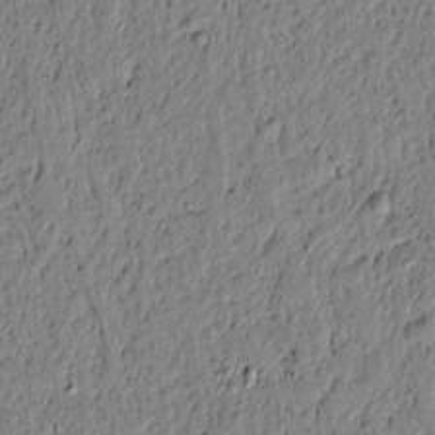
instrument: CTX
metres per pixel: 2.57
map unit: lAvf
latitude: 5.3293
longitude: 164.6141
